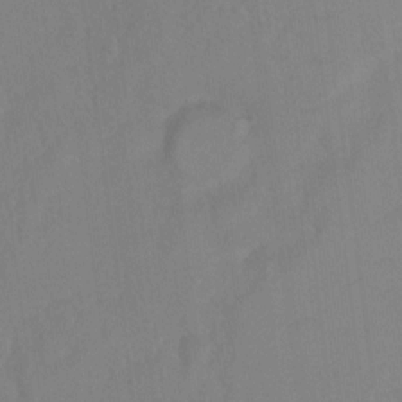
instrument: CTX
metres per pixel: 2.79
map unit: Ht
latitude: 5.9717
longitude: -30.1956
